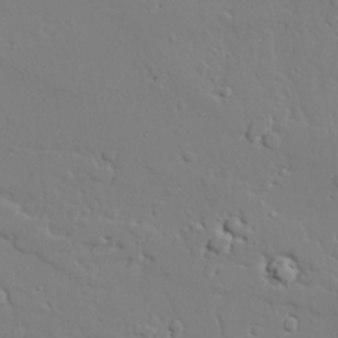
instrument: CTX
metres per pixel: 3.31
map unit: lAvf
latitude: 27.6505
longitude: -108.1577
